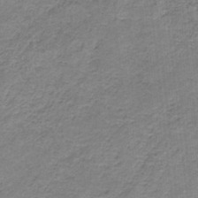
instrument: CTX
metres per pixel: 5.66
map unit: HNb
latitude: -35.0108
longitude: 57.6344
